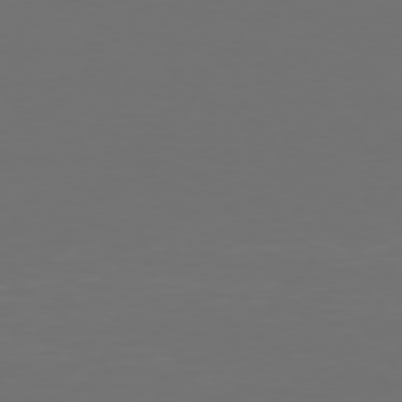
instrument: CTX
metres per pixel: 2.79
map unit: Hpe
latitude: 75.3671
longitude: -129.1025
